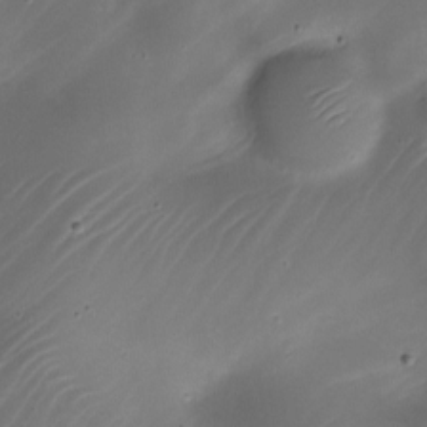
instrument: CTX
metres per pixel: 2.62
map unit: Nhe
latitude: -19.2187
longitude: 144.3873
